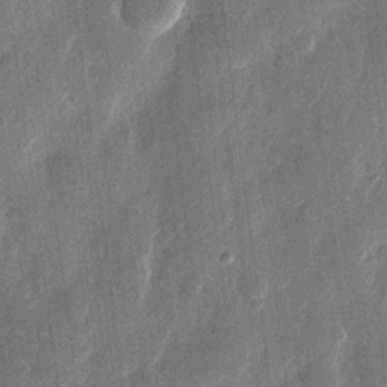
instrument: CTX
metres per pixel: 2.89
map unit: eHh
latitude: 12.4223
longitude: -71.0458
